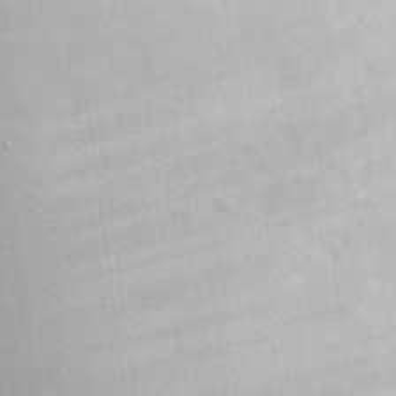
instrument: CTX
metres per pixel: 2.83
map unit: eHh
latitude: 19.8205
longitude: -72.7436
